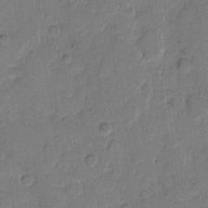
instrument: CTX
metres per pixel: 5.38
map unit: eHh
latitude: 10.5735
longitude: -64.8002
